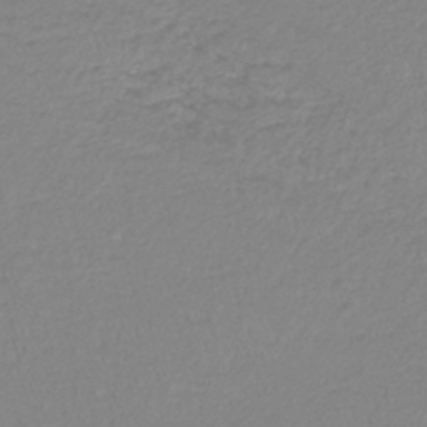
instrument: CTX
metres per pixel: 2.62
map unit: lHb
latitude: -40.8219
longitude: 64.7841
